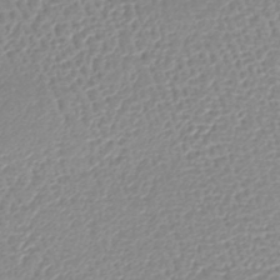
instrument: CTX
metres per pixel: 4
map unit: lHb
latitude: -44.1606
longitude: 76.5196
